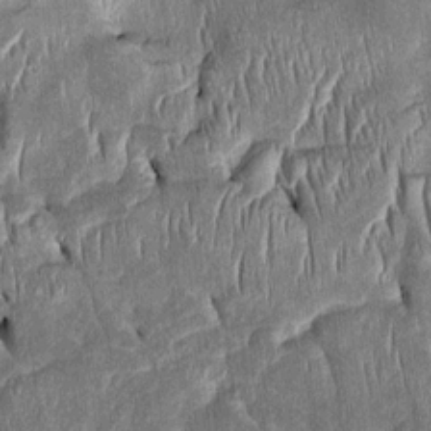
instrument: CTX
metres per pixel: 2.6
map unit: Htu
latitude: -1.3321
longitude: 149.9745
